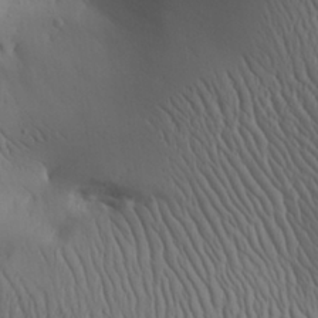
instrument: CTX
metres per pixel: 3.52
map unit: Aa
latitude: 30.1200
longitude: -143.3671
